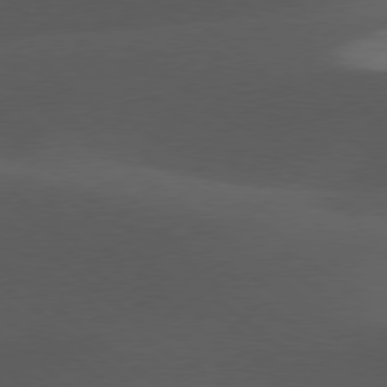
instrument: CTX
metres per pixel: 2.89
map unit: lApd
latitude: 77.9339
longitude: -55.3482
